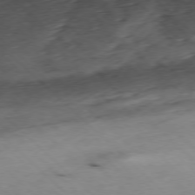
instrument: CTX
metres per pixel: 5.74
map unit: Ap
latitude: -77.5777
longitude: -60.8758
